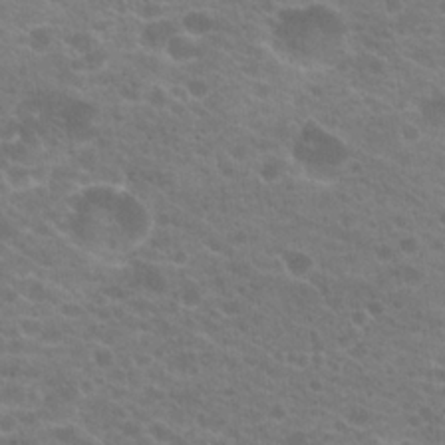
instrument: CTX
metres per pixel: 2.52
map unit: Hto
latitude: 20.4601
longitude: -38.2333
